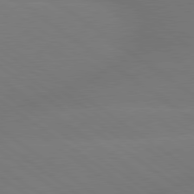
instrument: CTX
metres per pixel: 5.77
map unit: lApd
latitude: 79.5182
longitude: -151.1025
